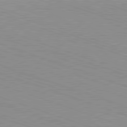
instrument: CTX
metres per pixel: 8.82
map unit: Hpe
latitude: -82.4440
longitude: 5.9556
